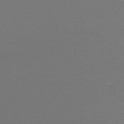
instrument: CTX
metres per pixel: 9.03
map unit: HNb
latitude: -54.8408
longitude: -40.7813
